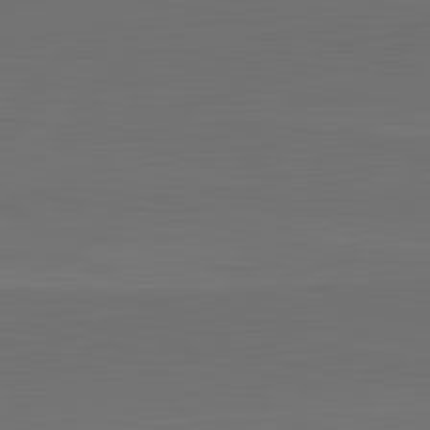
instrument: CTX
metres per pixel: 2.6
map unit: lApd
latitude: 83.6693
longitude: -132.9325
